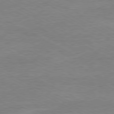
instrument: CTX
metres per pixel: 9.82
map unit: Ap
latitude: -80.6897
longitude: -85.9717
